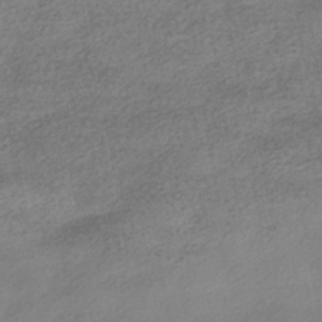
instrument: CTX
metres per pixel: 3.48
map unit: HNhu
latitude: -40.3495
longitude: 96.8219
